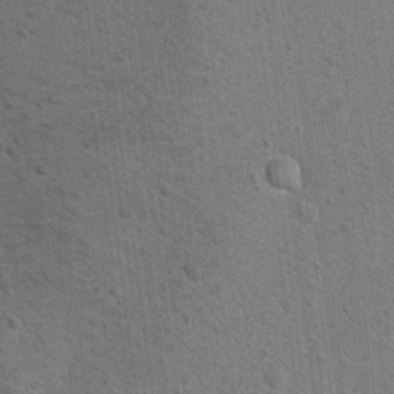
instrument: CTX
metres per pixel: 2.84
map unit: Hto
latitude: 11.2915
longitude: -36.1767
